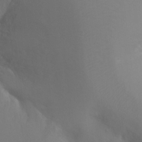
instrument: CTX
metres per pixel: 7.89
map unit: Ht
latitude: -11.0109
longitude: -44.9891
